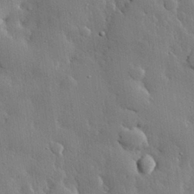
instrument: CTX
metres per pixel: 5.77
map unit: eHh
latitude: 29.5371
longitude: -80.0255
